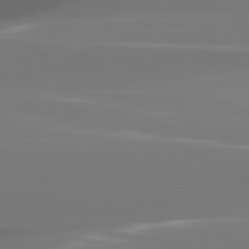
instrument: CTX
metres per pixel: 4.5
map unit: lApd
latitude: 82.1199
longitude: -146.1578
